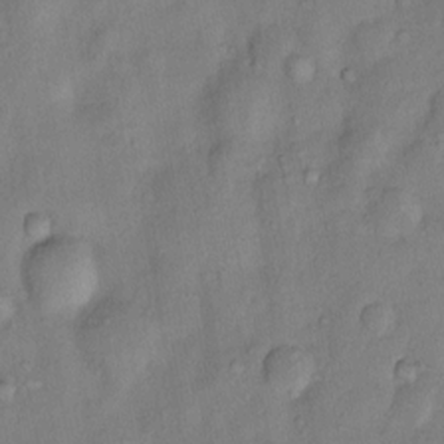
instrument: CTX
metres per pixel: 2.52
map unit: Nhu
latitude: 6.7435
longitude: -24.4978
